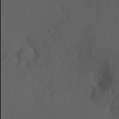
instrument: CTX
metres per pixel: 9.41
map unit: Hve
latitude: 12.7813
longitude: -89.9906
